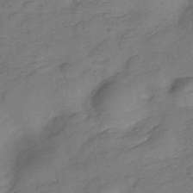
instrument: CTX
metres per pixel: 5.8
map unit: Hve
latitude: -28.5952
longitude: 92.7274
